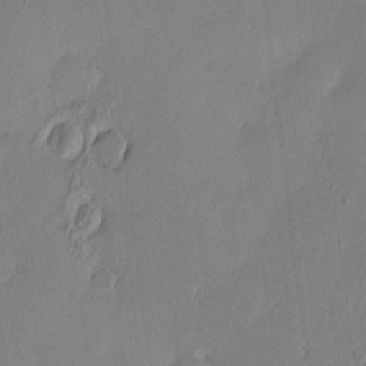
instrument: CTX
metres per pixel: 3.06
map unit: eHh
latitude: -3.3887
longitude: 17.7478
